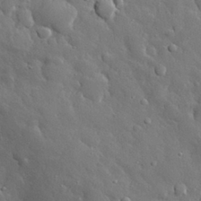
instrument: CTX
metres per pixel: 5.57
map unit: eHh
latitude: 29.8394
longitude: -78.4223
